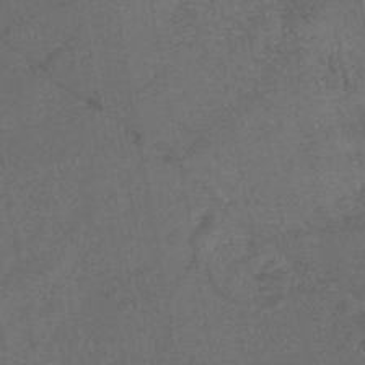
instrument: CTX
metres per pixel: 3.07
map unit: HNb
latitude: -44.8030
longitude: -37.4049
